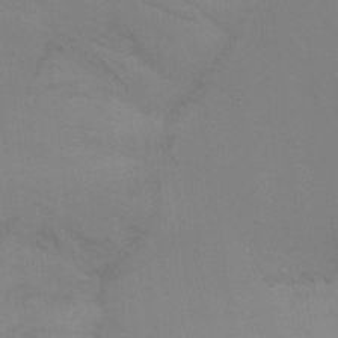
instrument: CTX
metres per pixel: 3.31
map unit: Ht
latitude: -8.7085
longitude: -32.8002
